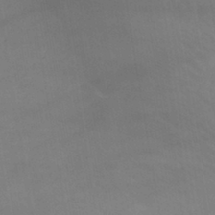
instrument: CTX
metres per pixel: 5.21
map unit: lHb
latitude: -40.4440
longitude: 66.5196
